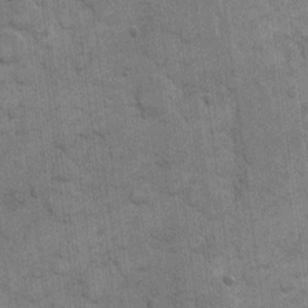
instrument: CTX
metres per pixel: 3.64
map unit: eHh
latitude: 11.5749
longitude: -65.1781
